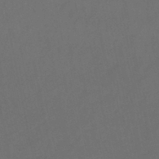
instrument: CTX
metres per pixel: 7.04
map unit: lHb
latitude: -45.7478
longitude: 61.1998
